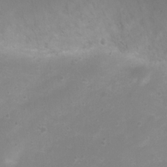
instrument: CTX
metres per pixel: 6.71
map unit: Ht
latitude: 4.3656
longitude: -20.3845
